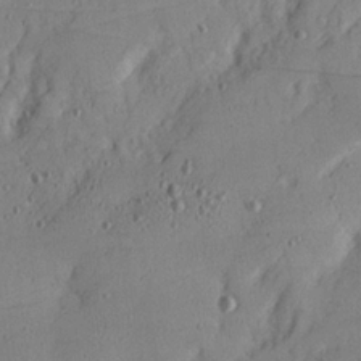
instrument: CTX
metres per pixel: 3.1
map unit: Ave
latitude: 22.1011
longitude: -131.3482
